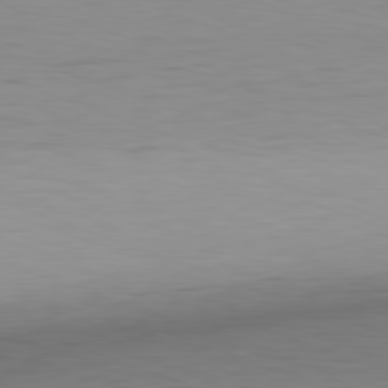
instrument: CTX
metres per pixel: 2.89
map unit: Hpe
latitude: -81.8800
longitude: 10.2740
